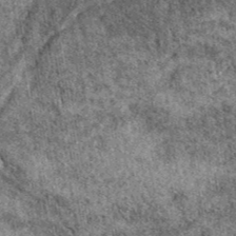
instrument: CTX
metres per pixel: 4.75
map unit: eAb
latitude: 39.9906
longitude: 111.1998
